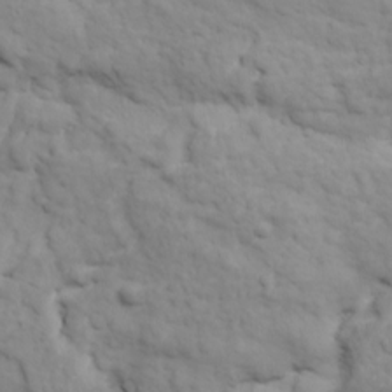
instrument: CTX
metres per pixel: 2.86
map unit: Ave
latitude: 18.5734
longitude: -133.0647
